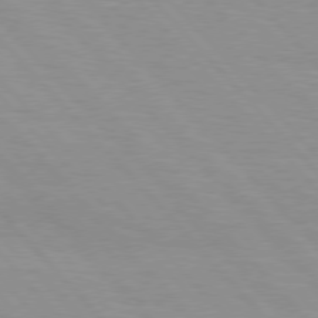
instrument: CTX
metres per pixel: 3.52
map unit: Hpe
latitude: 76.4034
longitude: -154.3089
